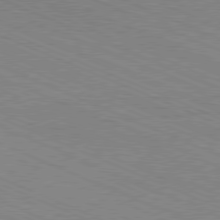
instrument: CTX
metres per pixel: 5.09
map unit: Hpe
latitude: -81.5966
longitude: 16.6519
